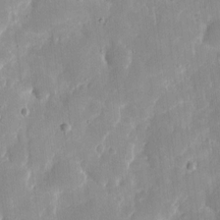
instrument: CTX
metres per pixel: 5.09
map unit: eHh
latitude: 7.5182
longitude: -69.5371
